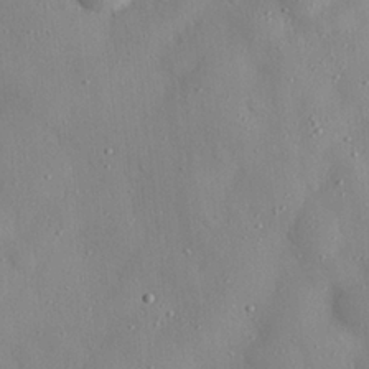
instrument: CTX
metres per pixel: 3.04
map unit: eHh
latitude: 28.2900
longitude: -77.4615
